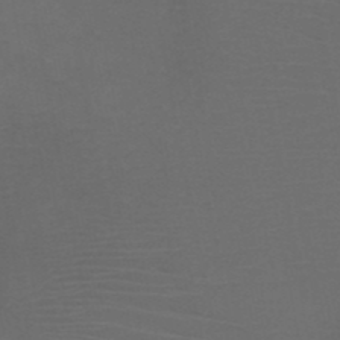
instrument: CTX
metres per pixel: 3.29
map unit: HNb
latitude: -49.7478
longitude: -45.9717
